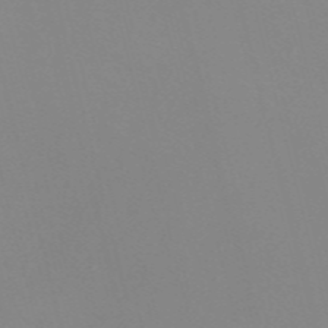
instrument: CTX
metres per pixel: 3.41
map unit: Nve
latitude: -57.6344
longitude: 59.8044
